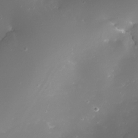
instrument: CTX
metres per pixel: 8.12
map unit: Nhe
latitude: -33.1809
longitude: -116.7435
